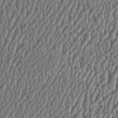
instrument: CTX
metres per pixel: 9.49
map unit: HNhu
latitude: 1.2537
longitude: 0.3496
